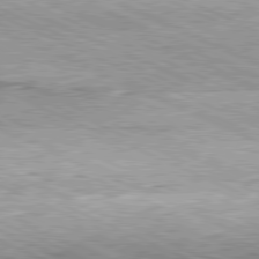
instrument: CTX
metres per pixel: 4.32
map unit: Hpe
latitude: -81.8989
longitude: 10.5574
